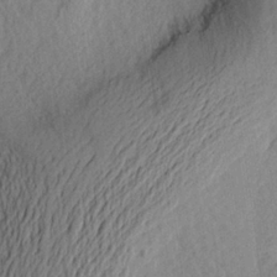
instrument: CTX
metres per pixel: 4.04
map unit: Aa
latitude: 26.2901
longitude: -146.2145
